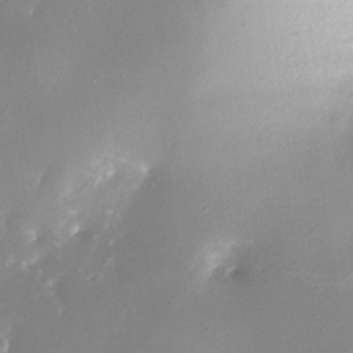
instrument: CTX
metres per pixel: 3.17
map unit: Nhe
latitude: -32.6708
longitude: -117.4804
